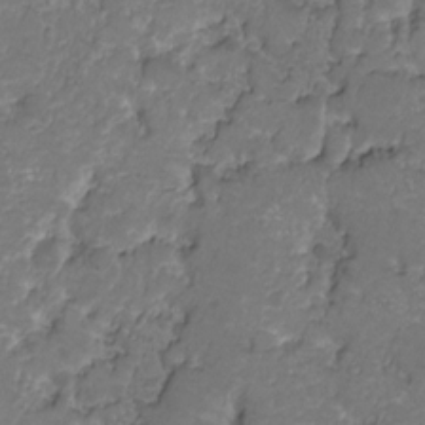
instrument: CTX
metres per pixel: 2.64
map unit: Nhu
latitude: -15.5966
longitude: -26.1956
